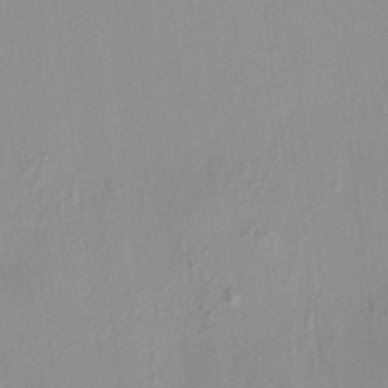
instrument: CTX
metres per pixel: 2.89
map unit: HNhu
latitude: 7.2726
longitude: 13.5777
